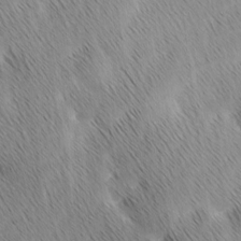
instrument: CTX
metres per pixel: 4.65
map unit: Ave
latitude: 1.2159
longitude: -114.8002
